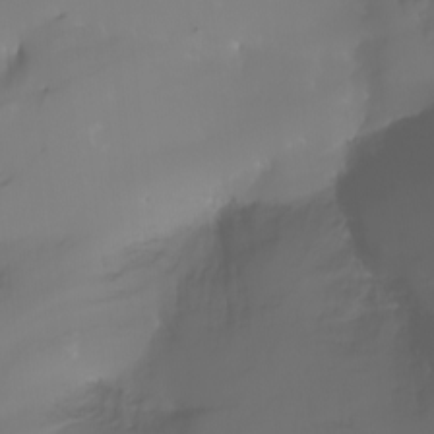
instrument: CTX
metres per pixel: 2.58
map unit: Aa
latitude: -6.7274
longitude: -85.7828
